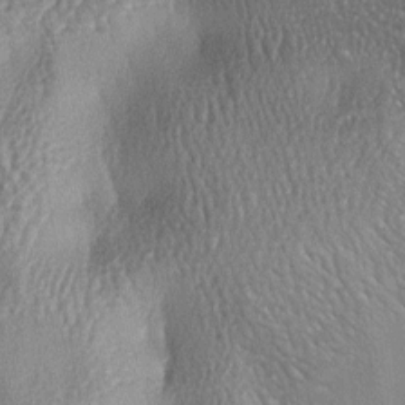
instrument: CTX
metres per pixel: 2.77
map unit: lAa
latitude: -6.6707
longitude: -125.6883
